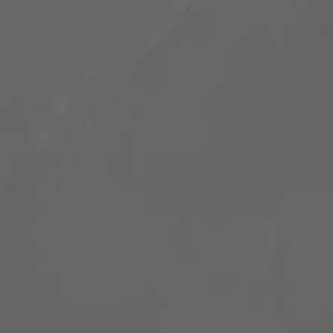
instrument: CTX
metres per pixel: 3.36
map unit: Ht
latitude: -3.4076
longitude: -60.5168
